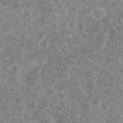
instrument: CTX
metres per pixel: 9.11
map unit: eHh
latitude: 34.6868
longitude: -61.7449
